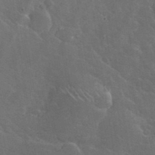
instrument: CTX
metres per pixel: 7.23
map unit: lHvf
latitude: 36.9136
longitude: -91.5182
